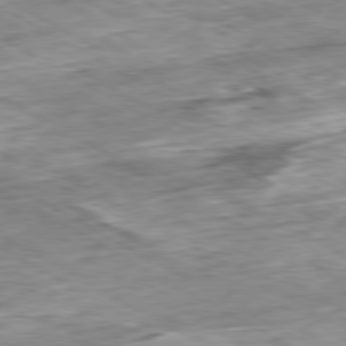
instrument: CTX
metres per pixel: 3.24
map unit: Ap
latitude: -80.4818
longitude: -84.0255
